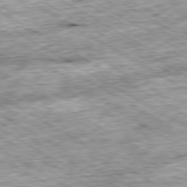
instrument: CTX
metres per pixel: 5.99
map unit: Ap
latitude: -80.3495
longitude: -88.7058
